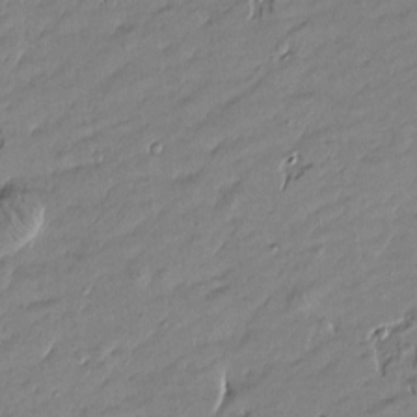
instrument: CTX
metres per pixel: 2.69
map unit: Htu
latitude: -6.3117
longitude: 177.0109
